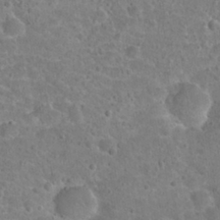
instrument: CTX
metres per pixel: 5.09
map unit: Hto
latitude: 21.8206
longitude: -47.8584
